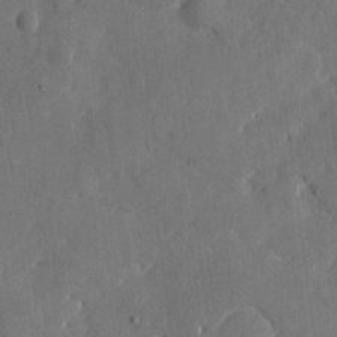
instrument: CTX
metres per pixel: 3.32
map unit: eHh
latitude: 11.7072
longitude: -67.7071
